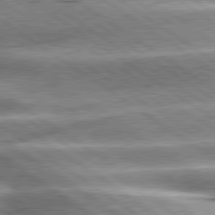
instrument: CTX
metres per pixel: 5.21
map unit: lApd
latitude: 80.1956
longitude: -140.9513
